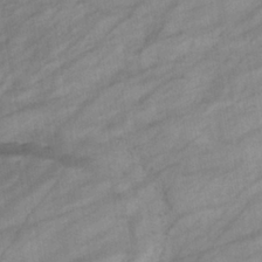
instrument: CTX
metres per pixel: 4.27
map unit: eHb
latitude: -39.1053
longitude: 81.5777
